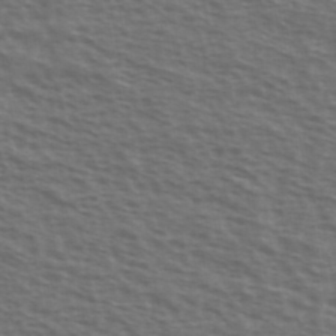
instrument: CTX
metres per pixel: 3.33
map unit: Ave
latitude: 38.8380
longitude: -111.5938
